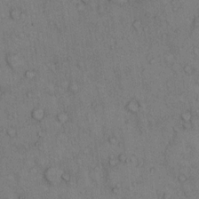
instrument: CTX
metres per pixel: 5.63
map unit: Hto
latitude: 10.1767
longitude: -59.3482
